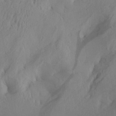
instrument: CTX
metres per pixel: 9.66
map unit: Aa
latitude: 28.5923
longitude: -134.0444
